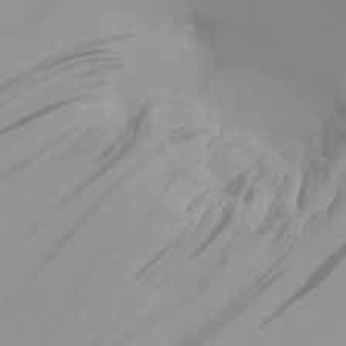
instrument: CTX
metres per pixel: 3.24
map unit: Aa
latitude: 27.4238
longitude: -132.6113
